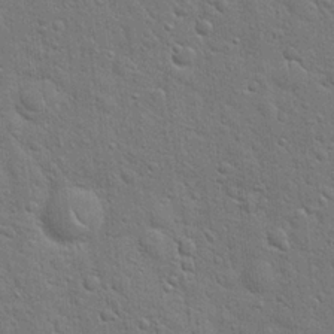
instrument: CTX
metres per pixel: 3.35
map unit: Hto
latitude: 19.7260
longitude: -51.9339
